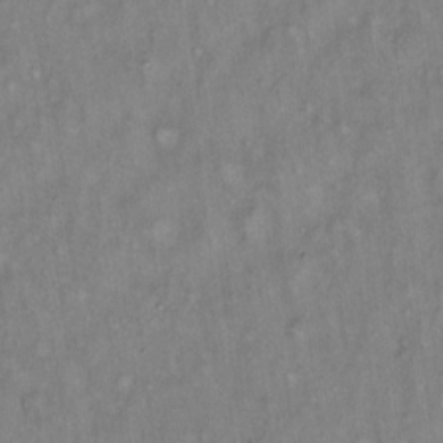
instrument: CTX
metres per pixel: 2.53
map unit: Hto
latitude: 14.5735
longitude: -59.1403
